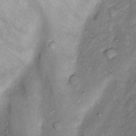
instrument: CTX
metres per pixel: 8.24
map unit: Nhu
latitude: 12.4979
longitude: -28.8569
